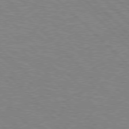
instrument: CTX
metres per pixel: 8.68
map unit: Hpe
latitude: 77.0647
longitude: -151.9150
